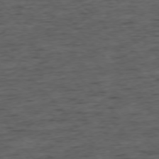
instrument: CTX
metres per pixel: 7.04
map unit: Ap
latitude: -76.1417
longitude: -91.5938
